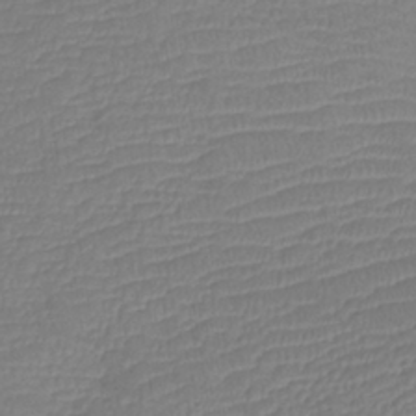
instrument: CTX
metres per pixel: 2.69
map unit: lHb
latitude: -38.7085
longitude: 73.6722
